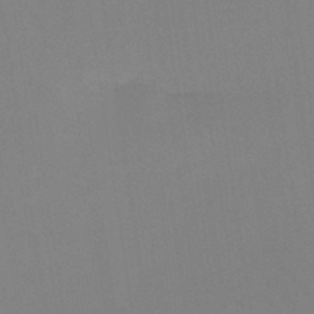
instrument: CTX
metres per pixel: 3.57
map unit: lHb
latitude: -48.4440
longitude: 67.3132
